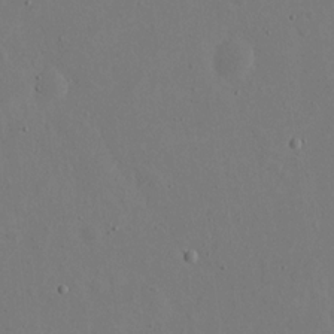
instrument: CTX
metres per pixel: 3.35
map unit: eHh
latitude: 17.1025
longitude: -70.0444
